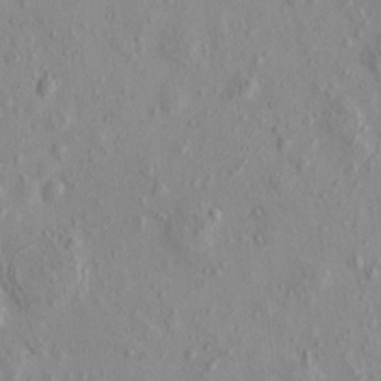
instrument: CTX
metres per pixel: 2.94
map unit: eHh
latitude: -0.5574
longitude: 18.1228
